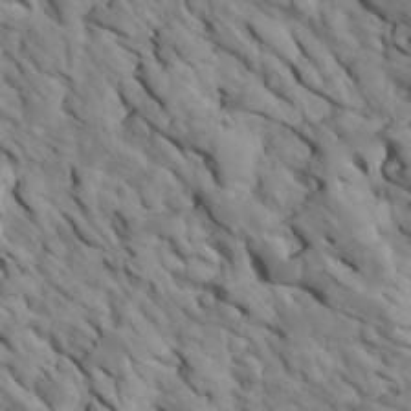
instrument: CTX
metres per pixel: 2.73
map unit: Htu
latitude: 1.2537
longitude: 142.9919
